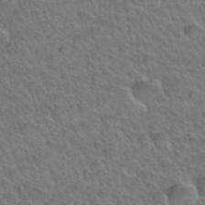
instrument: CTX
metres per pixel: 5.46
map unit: Hto
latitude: 34.6490
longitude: -47.3482
